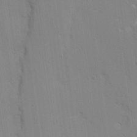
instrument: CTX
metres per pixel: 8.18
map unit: Ave
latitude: 12.6302
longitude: -101.2159
